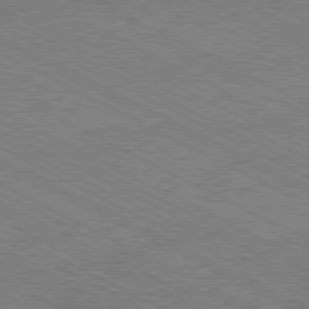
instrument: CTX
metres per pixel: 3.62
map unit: Hpe
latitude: -81.0865
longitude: 21.2376
